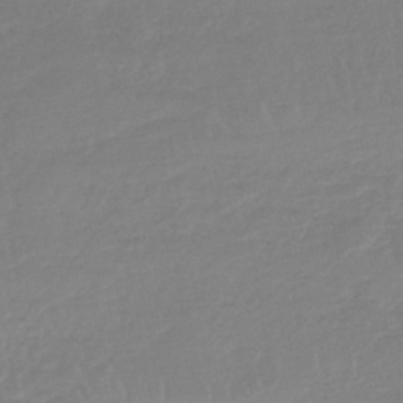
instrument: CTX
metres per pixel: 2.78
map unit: lHb
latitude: -45.1998
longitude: 72.4818
